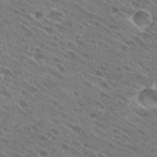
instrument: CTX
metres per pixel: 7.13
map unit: Hto
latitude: 29.0080
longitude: -44.4412
